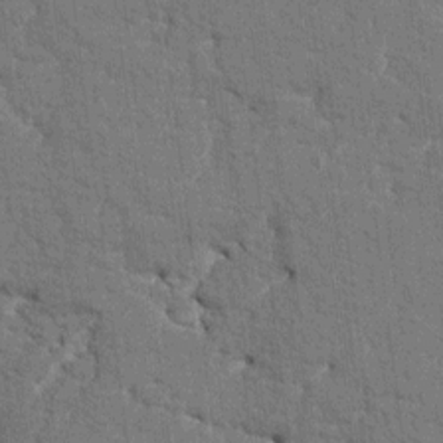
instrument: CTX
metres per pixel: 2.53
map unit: HNhu
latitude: 7.1403
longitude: -5.4615
